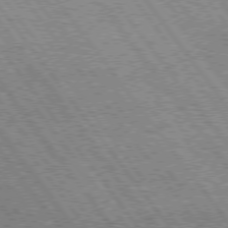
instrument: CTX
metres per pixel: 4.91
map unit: Hpe
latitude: 75.5560
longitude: -149.1214
